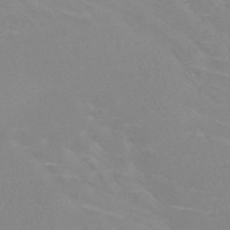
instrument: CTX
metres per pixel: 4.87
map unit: HNb
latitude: -45.4643
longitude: -42.1200
